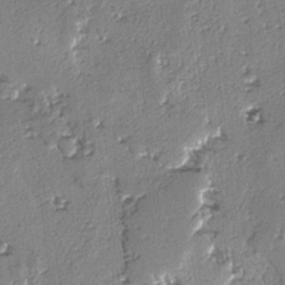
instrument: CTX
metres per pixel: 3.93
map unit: lAvf
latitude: -4.2550
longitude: -112.5924
